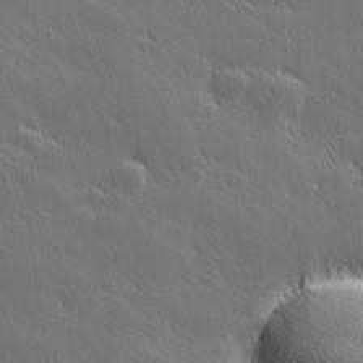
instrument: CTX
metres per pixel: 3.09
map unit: Hve
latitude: 27.3293
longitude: 144.1228
